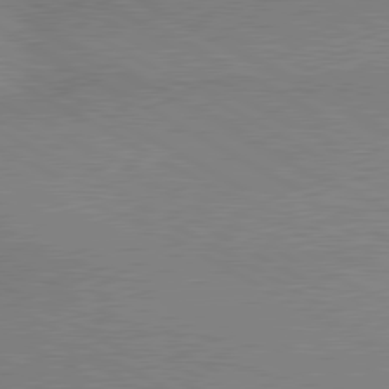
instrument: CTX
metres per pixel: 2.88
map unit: lApd
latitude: 80.1767
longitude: 165.6344
